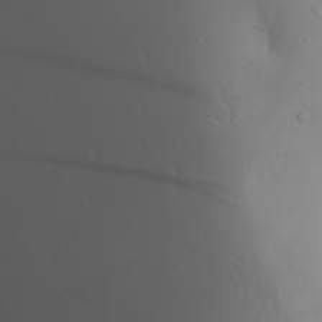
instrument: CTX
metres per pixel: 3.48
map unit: Aa
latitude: 27.2348
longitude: -144.8569
